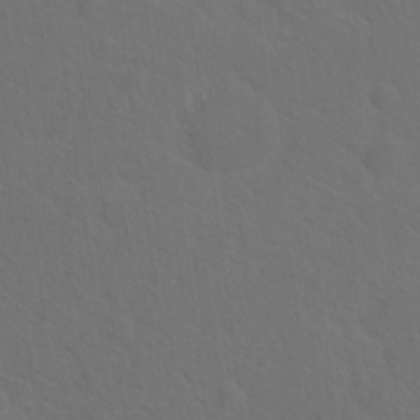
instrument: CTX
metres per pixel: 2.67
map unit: Hto
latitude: 19.3292
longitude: -39.9339
